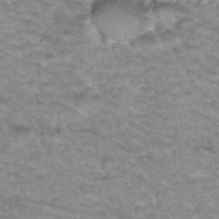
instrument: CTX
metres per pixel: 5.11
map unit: Hto
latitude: 34.6490
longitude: -47.6694
